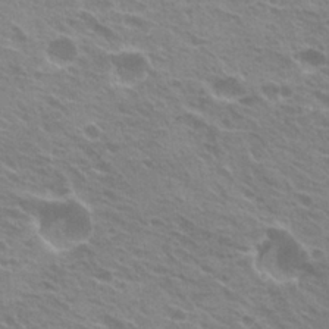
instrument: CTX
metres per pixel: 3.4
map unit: Hto
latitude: 23.4237
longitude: -31.3671
